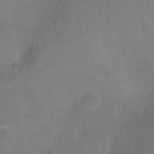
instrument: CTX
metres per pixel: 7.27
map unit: Nhu
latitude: -15.0109
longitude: -25.7638
